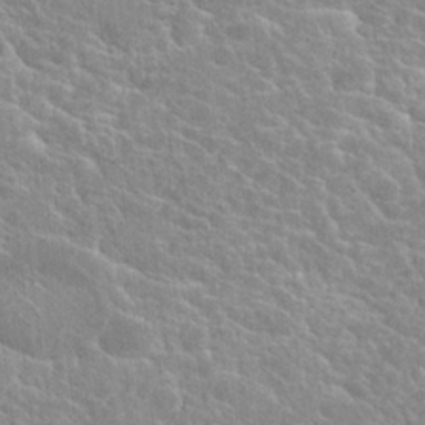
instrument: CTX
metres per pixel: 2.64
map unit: Hto
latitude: 23.4993
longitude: -40.6679
